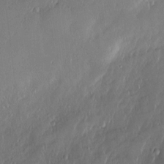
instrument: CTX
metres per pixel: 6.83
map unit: Nve
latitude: -9.3132
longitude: 173.1053
